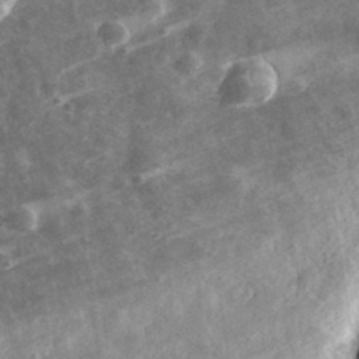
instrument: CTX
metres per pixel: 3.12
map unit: eHh
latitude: 32.3467
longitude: -78.9514
